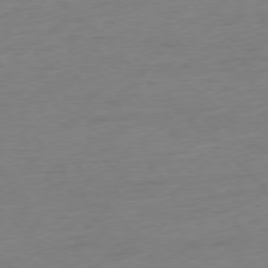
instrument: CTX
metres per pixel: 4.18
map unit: Ap
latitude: -77.4643
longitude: -92.0822
